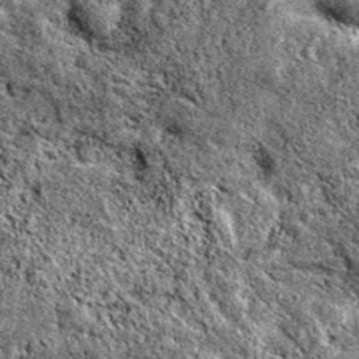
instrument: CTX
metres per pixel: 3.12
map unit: eAb
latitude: 38.3089
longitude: 110.6330
